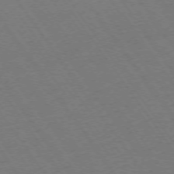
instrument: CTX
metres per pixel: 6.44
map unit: Ap
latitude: -74.2929
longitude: -70.9136
